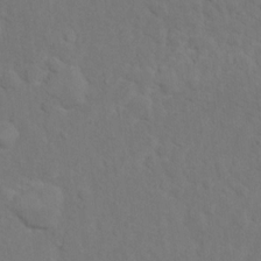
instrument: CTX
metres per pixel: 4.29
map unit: Hto
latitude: 12.4601
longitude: -37.0648
